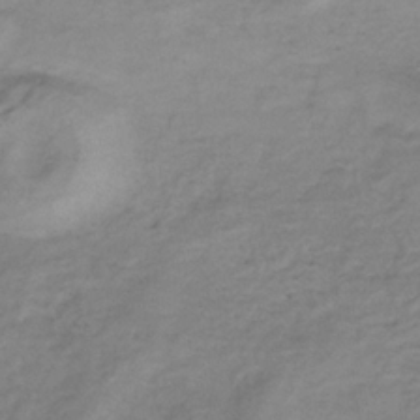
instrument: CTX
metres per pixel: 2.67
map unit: lHb
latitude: -33.6533
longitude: 66.1417
